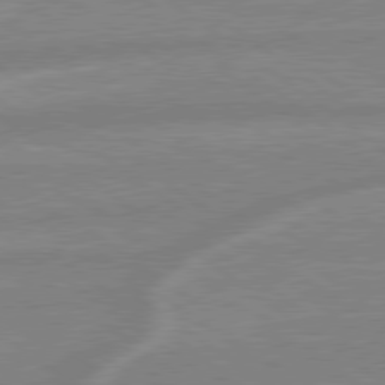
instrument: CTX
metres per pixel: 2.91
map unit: lApd
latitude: 79.1592
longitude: -164.1200
